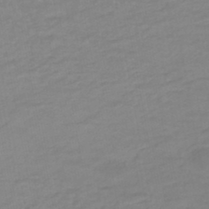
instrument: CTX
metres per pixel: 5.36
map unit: eHb
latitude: -46.9541
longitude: 89.1053
